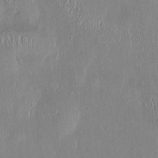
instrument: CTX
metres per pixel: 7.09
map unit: HNhu
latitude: 1.8772
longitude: -5.9906
